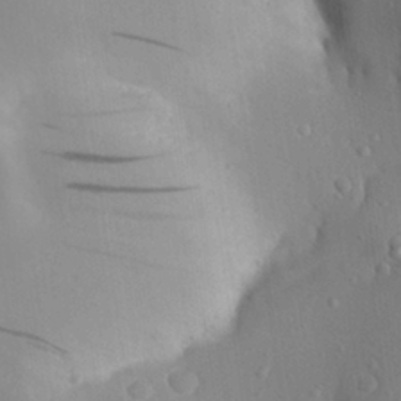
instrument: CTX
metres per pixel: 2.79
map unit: Aa
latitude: 24.6112
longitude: -145.1970
